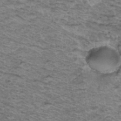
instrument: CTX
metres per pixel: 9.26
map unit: Hto
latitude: 37.5371
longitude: -46.5735
